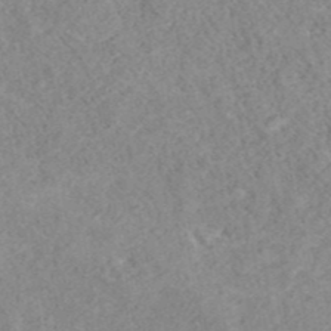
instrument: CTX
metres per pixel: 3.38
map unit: ANa
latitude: 41.5182
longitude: 18.3684
